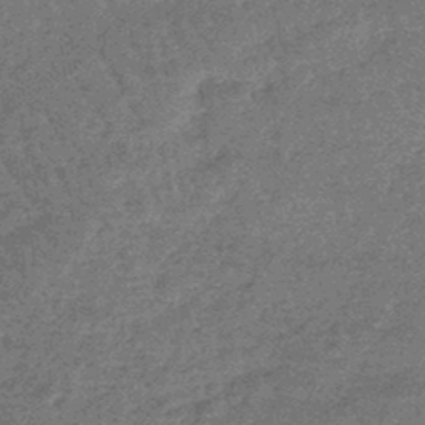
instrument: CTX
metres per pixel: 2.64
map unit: lHb
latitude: -44.6519
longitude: 66.5385
